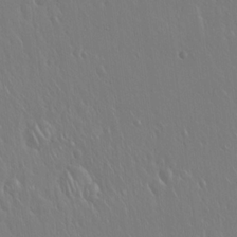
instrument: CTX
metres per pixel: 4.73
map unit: Hto
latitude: 18.1766
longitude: -57.6504
